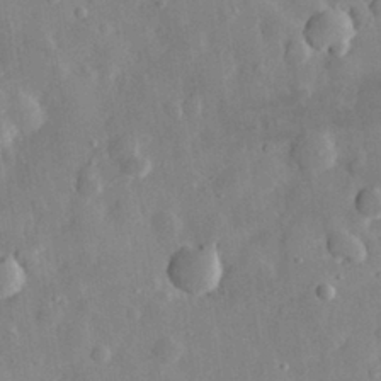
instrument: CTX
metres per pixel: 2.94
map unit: eHh
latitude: 29.1403
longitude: -78.2145
